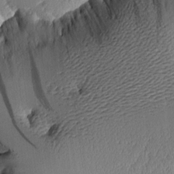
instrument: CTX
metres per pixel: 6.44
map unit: Aa
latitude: 10.3467
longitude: -127.8583
